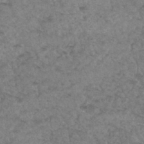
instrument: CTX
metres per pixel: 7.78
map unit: Hto
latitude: 32.8758
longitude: -49.4615
